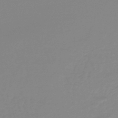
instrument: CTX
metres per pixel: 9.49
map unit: lHb
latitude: -45.3888
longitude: 65.7856
